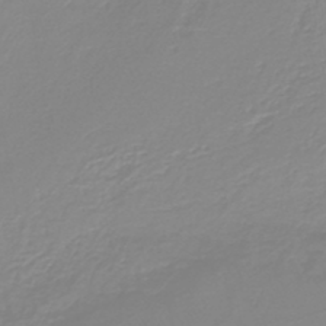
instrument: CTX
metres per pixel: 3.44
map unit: lHb
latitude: -44.1606
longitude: 54.5574
